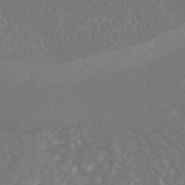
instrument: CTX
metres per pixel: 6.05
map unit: HNhu
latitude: -42.7841
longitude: 94.0283
